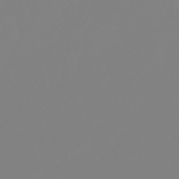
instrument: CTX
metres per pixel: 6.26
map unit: lHb
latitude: -49.5777
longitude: 81.8045
